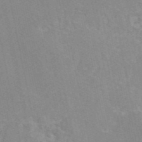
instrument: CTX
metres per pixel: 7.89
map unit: eAb
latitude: 45.8583
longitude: 115.9367
